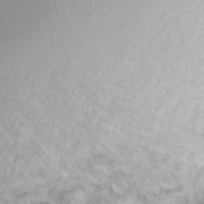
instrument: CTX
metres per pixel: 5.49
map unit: Nve
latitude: -17.9178
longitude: 109.0297
